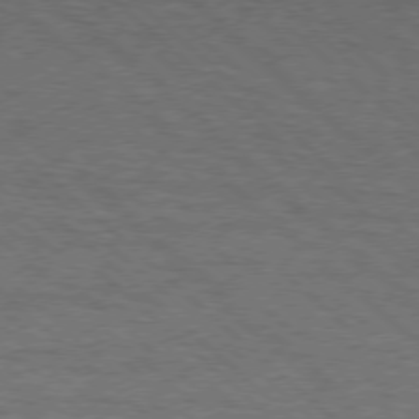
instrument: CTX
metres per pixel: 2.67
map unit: lApd
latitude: 75.7072
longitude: -84.8380
